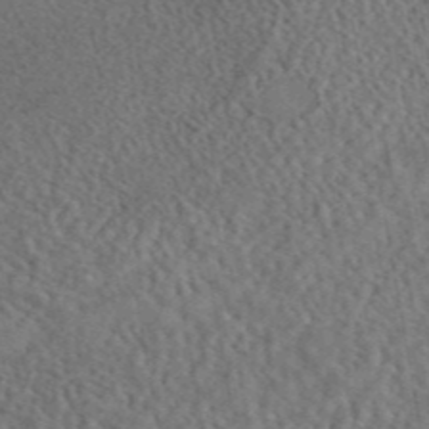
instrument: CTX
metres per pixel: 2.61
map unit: eAb
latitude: 43.6883
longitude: 108.9920
